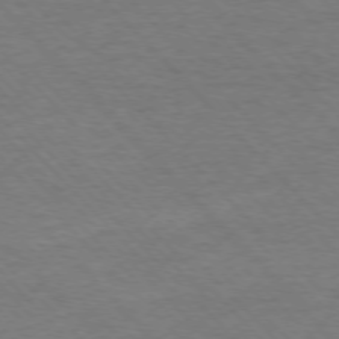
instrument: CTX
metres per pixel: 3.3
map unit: Ap
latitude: -76.9353
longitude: -95.2348
